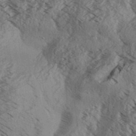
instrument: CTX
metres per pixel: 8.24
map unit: Aa
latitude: 31.7828
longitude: -138.4601
